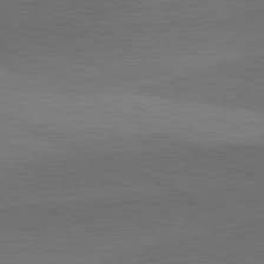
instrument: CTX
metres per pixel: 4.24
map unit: lApd
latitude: 81.7639
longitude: 131.7666
